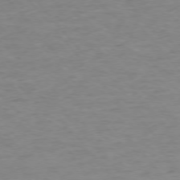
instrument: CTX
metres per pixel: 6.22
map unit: Ap
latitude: -76.3117
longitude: -84.2523
